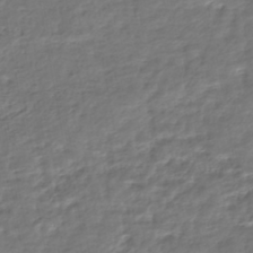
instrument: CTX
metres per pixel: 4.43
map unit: HNhu
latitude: -46.2928
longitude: 103.8422
